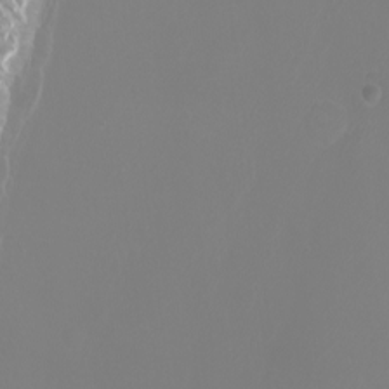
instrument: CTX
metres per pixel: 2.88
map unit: Htu
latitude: -5.1431
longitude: -72.6302
